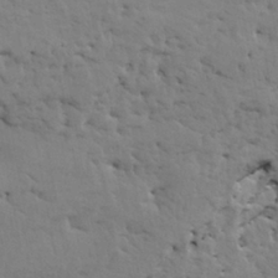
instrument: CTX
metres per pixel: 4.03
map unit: HNhu
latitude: 11.5371
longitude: 23.0865
